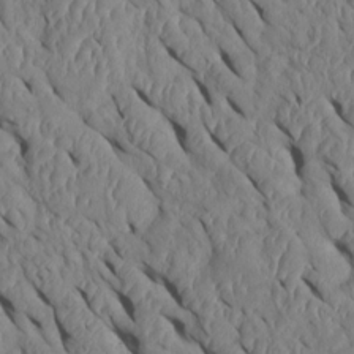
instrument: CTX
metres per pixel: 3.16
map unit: Htu
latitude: 1.2726
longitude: 148.5196
